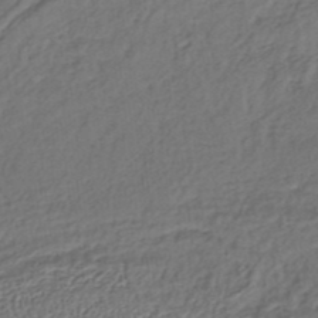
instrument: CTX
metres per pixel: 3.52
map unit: lHb
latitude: -37.5399
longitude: 59.1998
